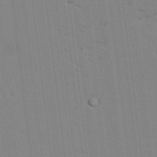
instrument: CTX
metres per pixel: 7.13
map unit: lAvf
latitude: 24.6868
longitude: -111.6127
